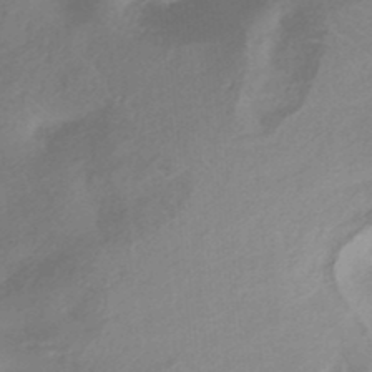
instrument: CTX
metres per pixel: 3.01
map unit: HNhu
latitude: -40.8030
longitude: 93.0486
